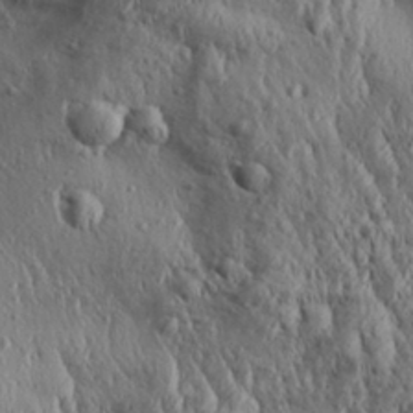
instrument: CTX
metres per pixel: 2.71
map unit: Aa
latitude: 30.3657
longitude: -137.8017
